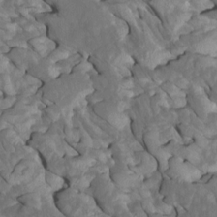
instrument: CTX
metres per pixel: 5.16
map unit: Htu
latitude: 1.5938
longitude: 144.2551
